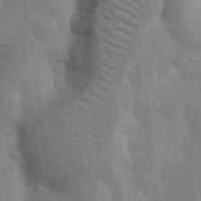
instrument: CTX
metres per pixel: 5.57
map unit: Nhu
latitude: 19.5938
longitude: -74.1956
